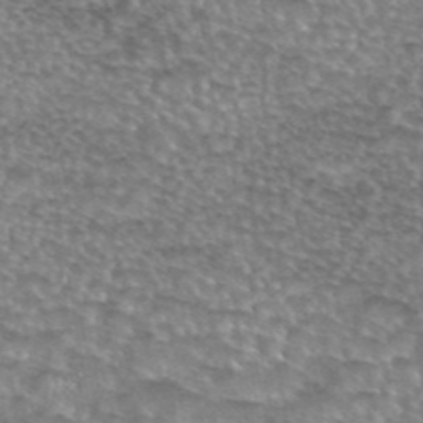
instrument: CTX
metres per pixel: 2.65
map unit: eAb
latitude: 44.4601
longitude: 104.2361
